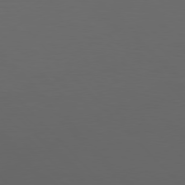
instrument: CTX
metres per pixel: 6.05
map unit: Hpe
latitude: 77.1970
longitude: -166.8002
